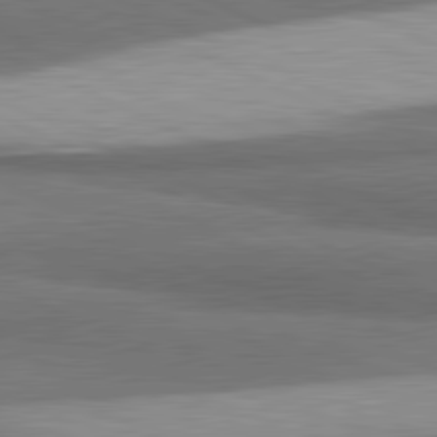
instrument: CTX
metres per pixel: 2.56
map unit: lApd
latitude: 81.6883
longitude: 175.9178
